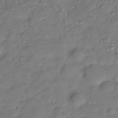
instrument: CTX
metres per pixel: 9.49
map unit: Hve
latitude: -28.2173
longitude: 91.8801
